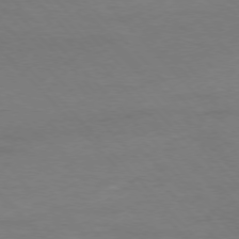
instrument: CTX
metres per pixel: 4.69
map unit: Ap
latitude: -76.8975
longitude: -80.6679
